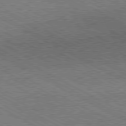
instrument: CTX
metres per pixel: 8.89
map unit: Hpe
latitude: -81.1809
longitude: 20.4062
